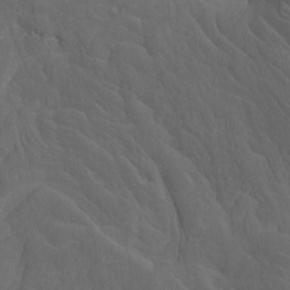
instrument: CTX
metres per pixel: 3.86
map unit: Htu
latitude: -7.8800
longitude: -66.7435
